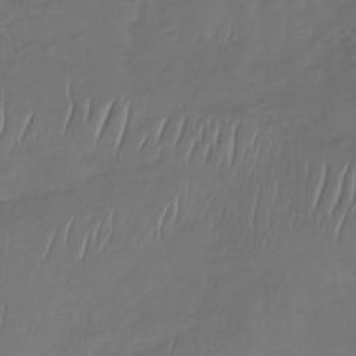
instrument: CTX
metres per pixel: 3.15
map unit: Nhu
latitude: -30.0850
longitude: -59.1970
